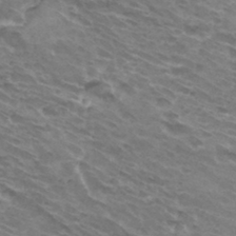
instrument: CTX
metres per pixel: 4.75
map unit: Hto
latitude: 32.6302
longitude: -42.4412
